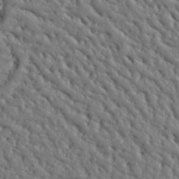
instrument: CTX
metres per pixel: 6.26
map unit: Ht
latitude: 10.4034
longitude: -77.0080
